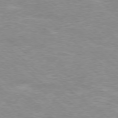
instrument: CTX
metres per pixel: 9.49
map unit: Ap
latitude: -77.5966
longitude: -93.1970
